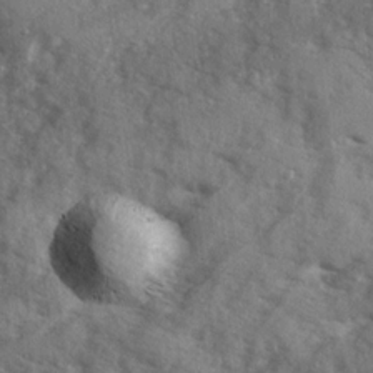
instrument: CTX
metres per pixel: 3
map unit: Ave
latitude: 18.9136
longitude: -130.2523
